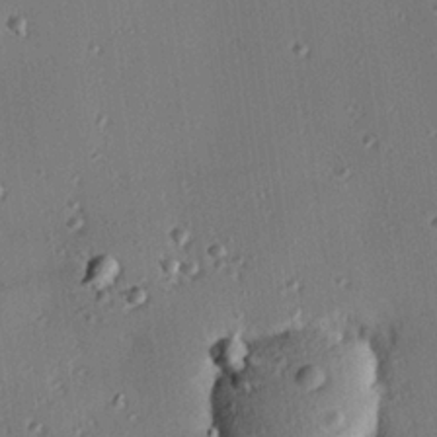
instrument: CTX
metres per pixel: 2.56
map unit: eHh
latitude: 23.4237
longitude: -91.1025
